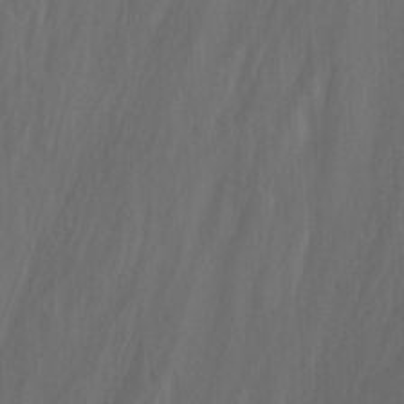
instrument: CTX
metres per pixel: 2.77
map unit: Nhu
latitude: -13.6344
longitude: -65.4238
